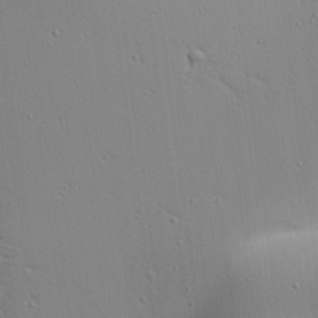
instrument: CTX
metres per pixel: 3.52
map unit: Aa
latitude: 18.8191
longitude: -141.3292
